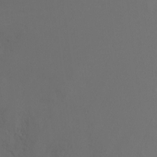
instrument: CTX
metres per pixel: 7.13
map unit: Ht
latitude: -10.4818
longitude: -46.1767
